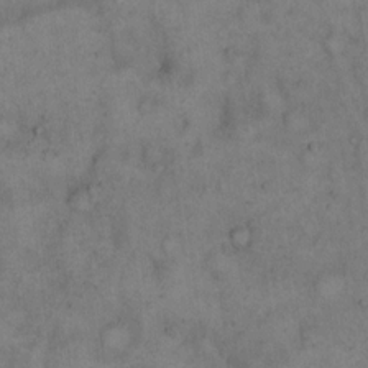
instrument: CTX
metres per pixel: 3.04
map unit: Hto
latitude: 15.4616
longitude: -61.8394
